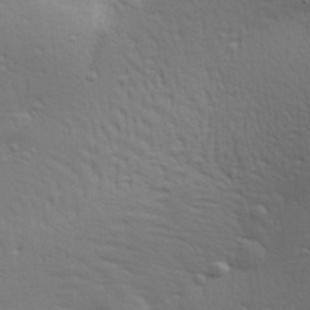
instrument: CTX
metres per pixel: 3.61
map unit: Aa
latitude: 29.4615
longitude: -139.3293
